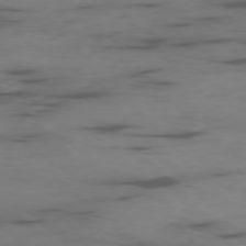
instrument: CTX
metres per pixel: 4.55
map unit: Ap
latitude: -76.7841
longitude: -66.0822
